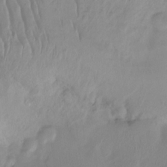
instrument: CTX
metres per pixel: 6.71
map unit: Htu
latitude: -14.9731
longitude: -45.4615
